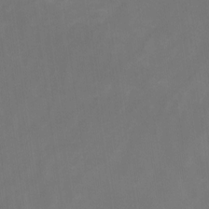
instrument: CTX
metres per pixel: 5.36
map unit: Nhe
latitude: -26.5951
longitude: -110.8191
